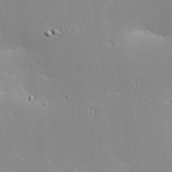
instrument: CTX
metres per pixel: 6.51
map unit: Hve
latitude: 24.1955
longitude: -98.4223
